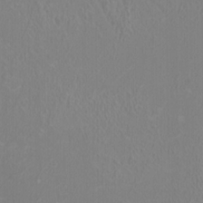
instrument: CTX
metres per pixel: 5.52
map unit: HNhu
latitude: 3.1214
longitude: -2.3089
